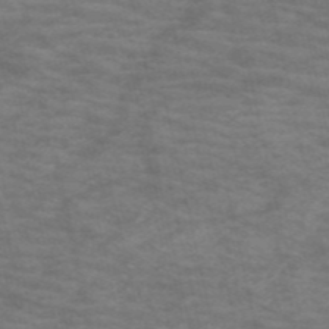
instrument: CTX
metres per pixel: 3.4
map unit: HNb
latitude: -53.5777
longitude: -43.7450
